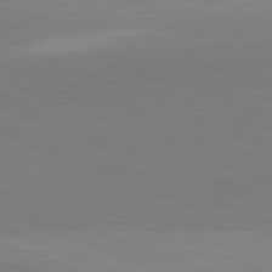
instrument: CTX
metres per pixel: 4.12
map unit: lApd
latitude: 81.9528
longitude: 137.0297
